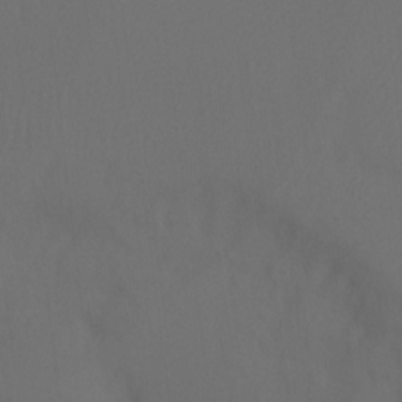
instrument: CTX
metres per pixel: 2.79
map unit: Ht
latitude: -11.1809
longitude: -34.8569
